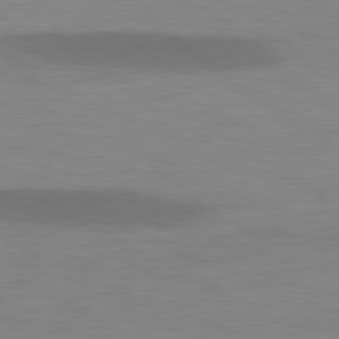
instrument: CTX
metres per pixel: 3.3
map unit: lApd
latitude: 78.8191
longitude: -47.7828
